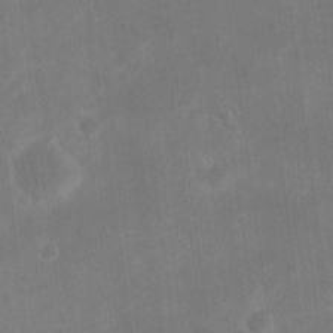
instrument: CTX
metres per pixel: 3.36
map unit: eHh
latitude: 20.2523
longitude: -69.9150
